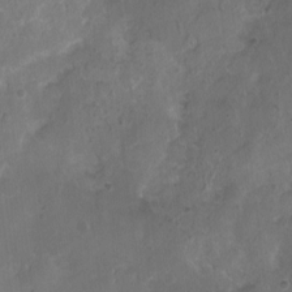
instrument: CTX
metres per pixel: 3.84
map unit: Nhu
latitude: 3.4804
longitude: -15.6127
